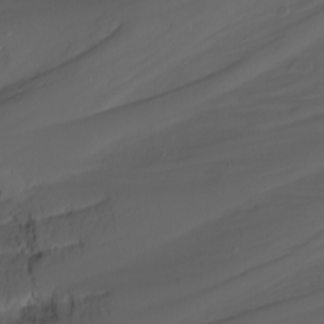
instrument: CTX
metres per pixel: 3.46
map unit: Nhu
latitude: -8.7652
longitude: -81.4804
